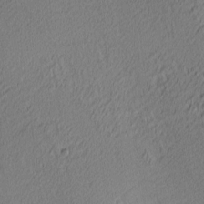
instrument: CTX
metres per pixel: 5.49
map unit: Ave
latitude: 3.4993
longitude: -114.8380
